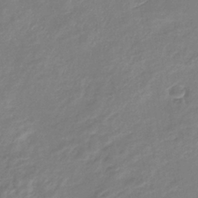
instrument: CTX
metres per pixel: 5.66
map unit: lHb
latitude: -37.1242
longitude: 73.5777
